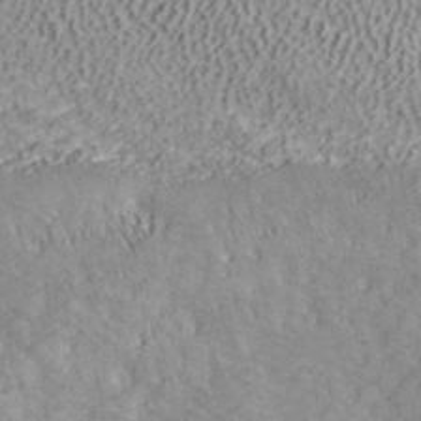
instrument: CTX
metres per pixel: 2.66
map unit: ANa
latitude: 39.1781
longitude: 19.0109
